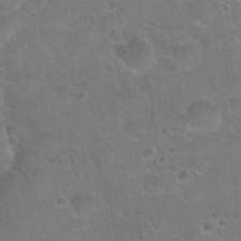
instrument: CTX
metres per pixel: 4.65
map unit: Hto
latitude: 24.1199
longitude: -51.0458
